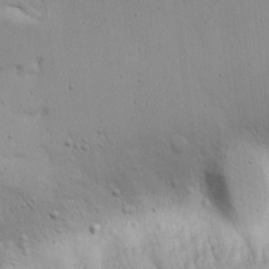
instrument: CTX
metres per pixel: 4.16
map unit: eHh
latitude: 17.9528
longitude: -72.6113
